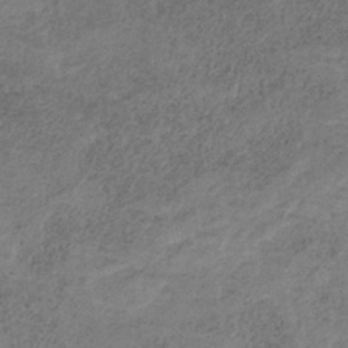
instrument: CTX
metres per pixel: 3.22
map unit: HNb
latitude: -32.4062
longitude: 59.8989
